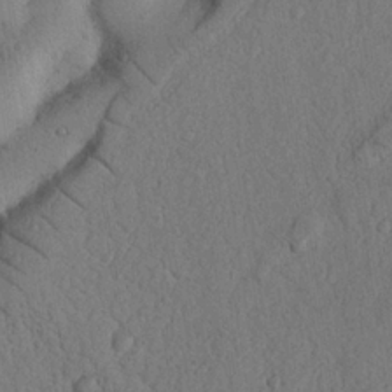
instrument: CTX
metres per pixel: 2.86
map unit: Nhu
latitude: 20.8758
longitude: -76.0444
